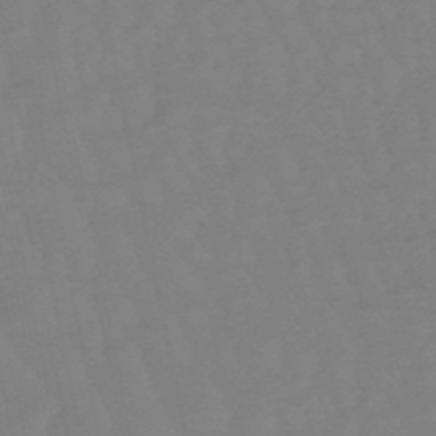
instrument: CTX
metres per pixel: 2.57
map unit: lHb
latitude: -49.1809
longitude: 77.8044
